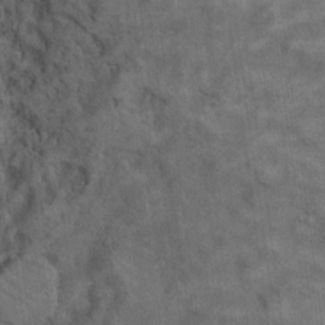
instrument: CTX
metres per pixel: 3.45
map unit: eHh
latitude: 17.2348
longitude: -63.4238
